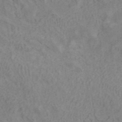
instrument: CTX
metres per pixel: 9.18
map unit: ANa
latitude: 41.6127
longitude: 17.1054
